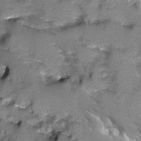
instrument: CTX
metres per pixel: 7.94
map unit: Ave
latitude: -10.3306
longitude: -117.7450
